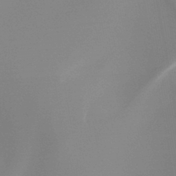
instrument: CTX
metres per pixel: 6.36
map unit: HNb
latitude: -44.3873
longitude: -44.8002
